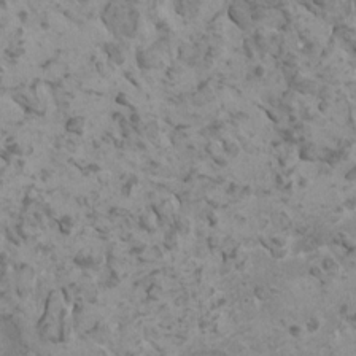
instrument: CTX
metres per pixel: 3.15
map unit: HNhu
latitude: 0.3845
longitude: 2.7085
